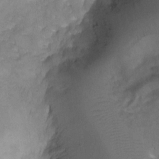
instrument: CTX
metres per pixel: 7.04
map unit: Ht
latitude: -5.9745
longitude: -29.2537
